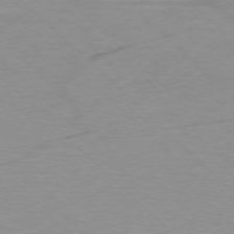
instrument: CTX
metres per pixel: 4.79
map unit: Ap
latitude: -77.1998
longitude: -84.9325
